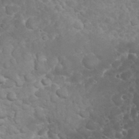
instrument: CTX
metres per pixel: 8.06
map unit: eHh
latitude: 32.0444
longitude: -62.7247
